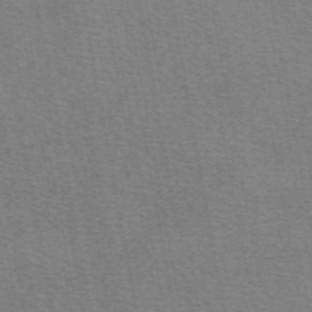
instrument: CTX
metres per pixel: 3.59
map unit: eAb
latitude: 50.2144
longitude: 105.3509
